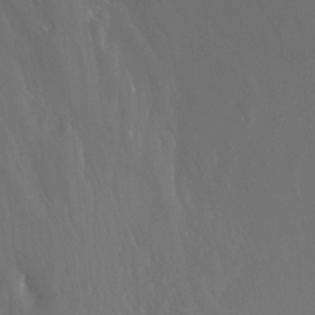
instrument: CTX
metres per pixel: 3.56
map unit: Ht
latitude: -9.2754
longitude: -46.1389
